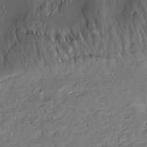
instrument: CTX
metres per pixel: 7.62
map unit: Aa
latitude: 12.8569
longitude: -139.9717
